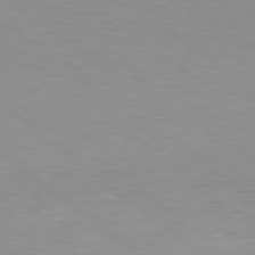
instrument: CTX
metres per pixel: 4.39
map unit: Hpe
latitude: 79.4238
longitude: -128.6868
